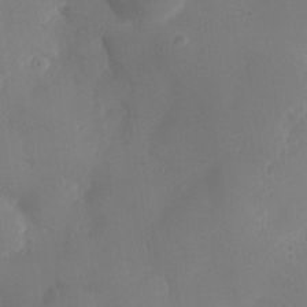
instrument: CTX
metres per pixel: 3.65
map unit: Nhe
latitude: -34.8219
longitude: -130.8758
